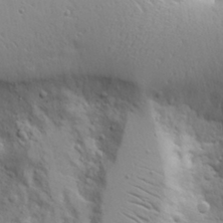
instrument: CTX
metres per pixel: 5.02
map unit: Aa
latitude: 16.9325
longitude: -125.4426
